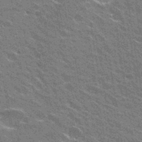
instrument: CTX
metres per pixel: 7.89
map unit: Hto
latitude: 31.1026
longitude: -43.2348
